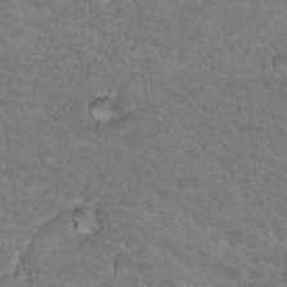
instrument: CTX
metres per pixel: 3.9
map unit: Hto
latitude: 18.3656
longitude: -34.4601
